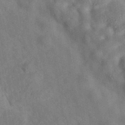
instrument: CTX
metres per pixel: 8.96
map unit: eAb
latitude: 34.6679
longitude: 108.7652
